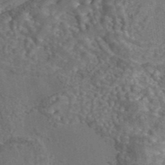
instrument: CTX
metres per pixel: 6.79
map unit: eAb
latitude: 43.3671
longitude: 105.1053
